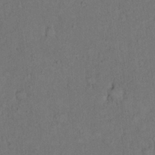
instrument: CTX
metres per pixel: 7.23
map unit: eHh
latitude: 19.5749
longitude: -61.8016
